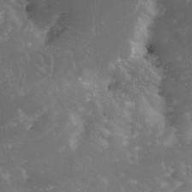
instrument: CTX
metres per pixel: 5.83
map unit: Nhe
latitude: -27.8044
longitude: -109.3103
